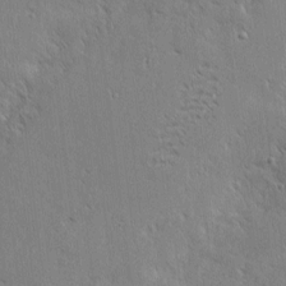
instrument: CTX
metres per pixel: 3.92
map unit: eHh
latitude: 2.0444
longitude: -78.1011
